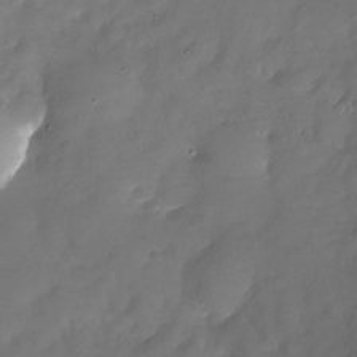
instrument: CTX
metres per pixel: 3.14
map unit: Nhu
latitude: -25.4265
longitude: -69.5749
